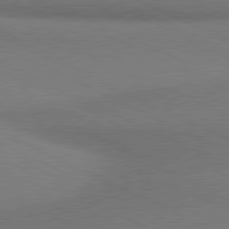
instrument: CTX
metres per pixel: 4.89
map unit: lApd
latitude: 80.9514
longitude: 161.8233
